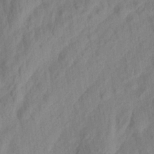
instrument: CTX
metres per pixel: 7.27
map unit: Aa
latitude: 23.5371
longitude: -143.4049
